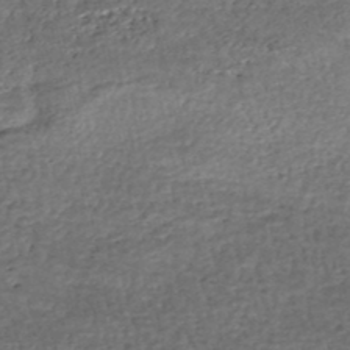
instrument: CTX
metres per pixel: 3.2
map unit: HNhu
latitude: -48.5196
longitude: 103.0109
